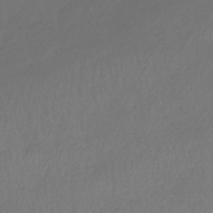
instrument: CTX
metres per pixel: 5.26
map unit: eHb
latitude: -39.0487
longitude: 76.7652
